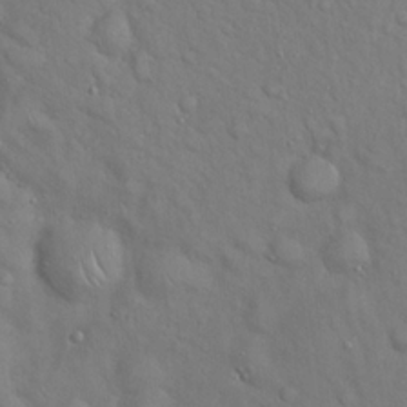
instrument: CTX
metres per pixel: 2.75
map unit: Hto
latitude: 18.3467
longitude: -53.1970
